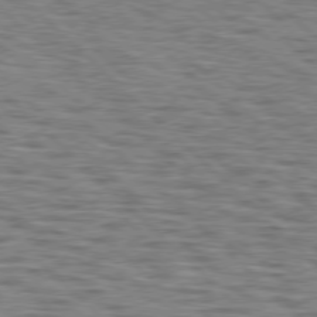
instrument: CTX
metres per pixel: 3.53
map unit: lApd
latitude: 77.1781
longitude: -71.0080
